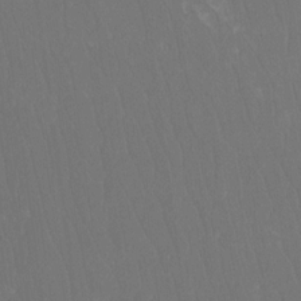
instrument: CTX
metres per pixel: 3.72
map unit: Htu
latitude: -11.7289
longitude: -73.5938
